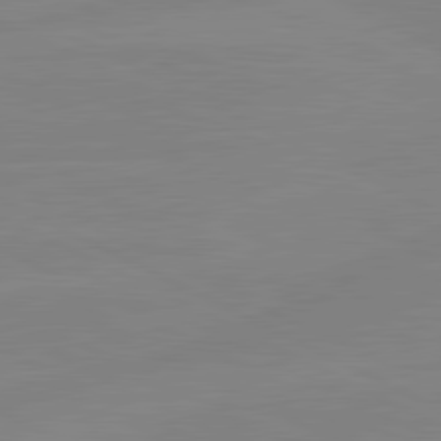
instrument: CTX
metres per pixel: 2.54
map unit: lApd
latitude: 81.1025
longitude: -177.3292
